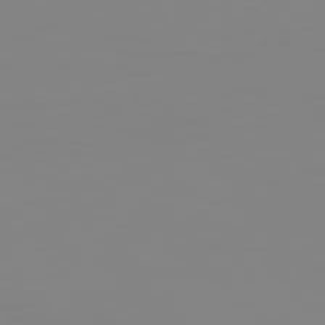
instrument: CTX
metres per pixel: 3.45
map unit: Hpe
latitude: 75.1214
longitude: -128.4979
